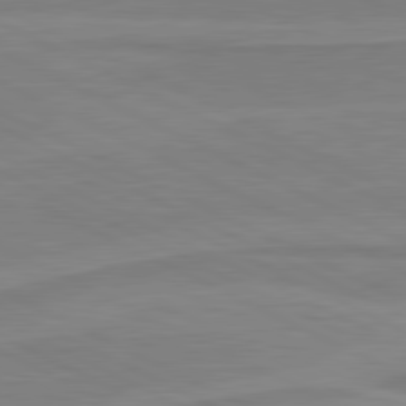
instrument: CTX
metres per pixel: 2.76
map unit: lApd
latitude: 81.1781
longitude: 170.2740
